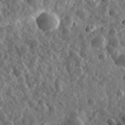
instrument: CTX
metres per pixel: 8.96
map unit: eHh
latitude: 34.1766
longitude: -79.4805
